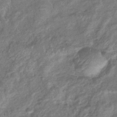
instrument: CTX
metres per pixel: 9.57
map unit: eHb
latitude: -38.4062
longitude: 76.0094
